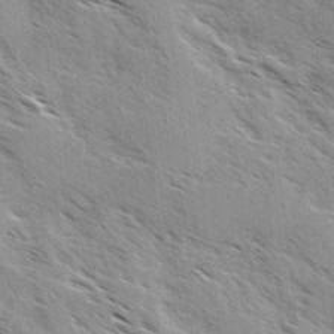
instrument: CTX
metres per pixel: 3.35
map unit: Ave
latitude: 0.0444
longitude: -111.1025
